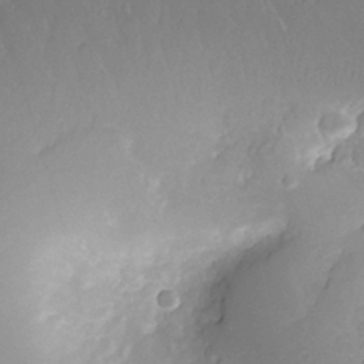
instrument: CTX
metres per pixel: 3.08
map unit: eHh
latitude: -5.0108
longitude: -78.1389
